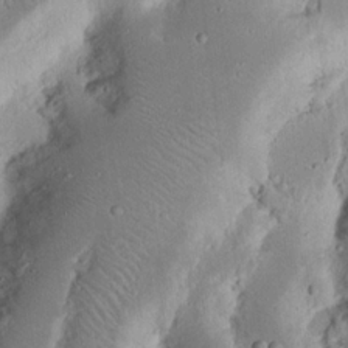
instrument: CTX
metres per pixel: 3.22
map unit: Nhu
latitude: 16.6679
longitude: -74.2523
